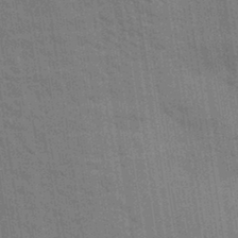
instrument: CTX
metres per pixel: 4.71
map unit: Aa
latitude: 32.8947
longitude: -140.1011
